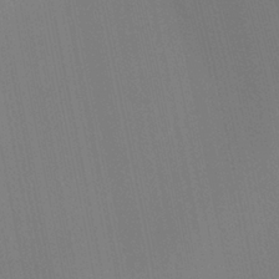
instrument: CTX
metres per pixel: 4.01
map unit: Ave
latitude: 22.6868
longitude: -136.7058
